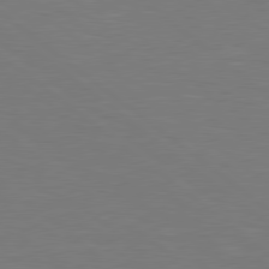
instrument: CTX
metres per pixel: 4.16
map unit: Hpe
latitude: 79.1403
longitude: -148.0633
